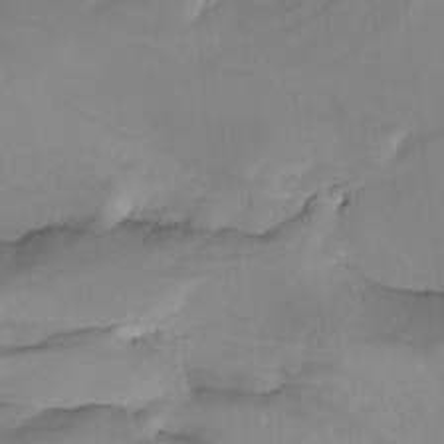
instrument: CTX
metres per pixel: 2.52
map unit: Htu
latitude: -3.8044
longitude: -74.0444
